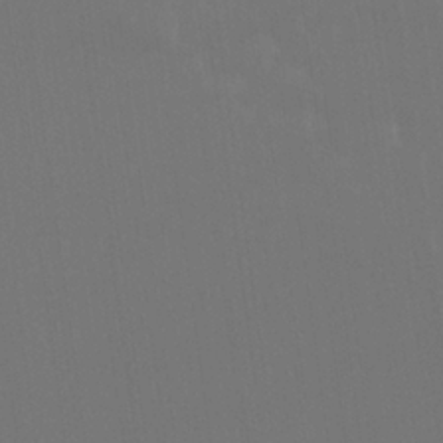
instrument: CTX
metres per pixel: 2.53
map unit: Nhu
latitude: 24.1011
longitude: -63.2159
